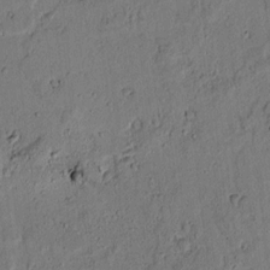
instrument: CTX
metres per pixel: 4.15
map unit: lAvf
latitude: 5.6316
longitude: 168.3684
